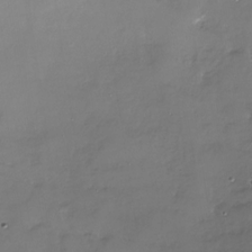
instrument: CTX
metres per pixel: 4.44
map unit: Nhu
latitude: -27.4643
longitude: -60.5545
